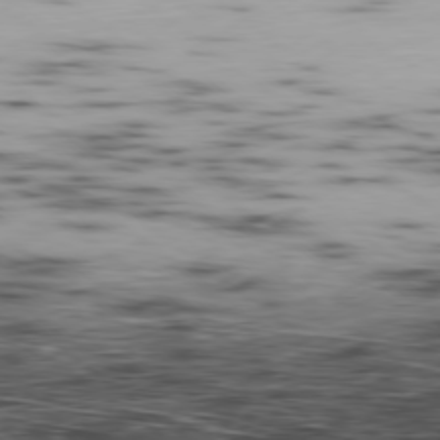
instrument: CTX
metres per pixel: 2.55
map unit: Ap
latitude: -79.0675
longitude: -73.8395
